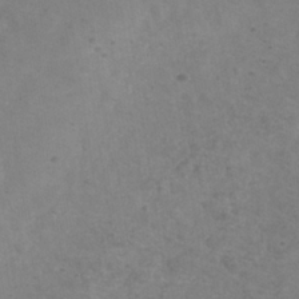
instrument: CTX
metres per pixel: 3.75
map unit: Hve
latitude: -33.6344
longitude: 91.1431
